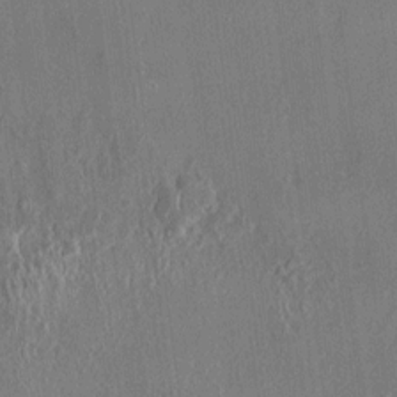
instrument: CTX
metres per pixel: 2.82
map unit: HNhu
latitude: 3.3859
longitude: 8.3306
